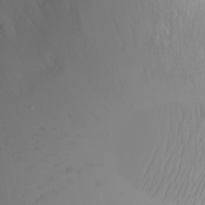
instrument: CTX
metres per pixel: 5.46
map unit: eHh
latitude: -5.5588
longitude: -82.7813
